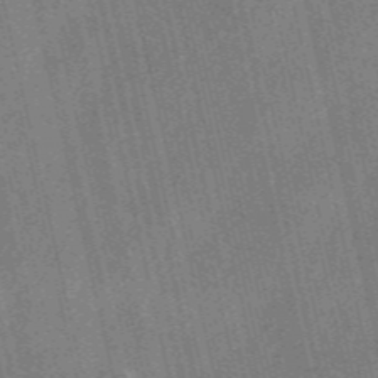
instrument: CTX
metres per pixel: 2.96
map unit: ANa
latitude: 48.1011
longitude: -76.1011
